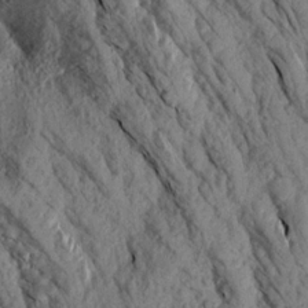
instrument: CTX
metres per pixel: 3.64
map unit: Aa
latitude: 16.8569
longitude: -145.5560
